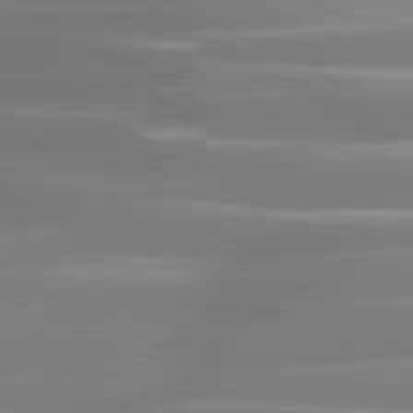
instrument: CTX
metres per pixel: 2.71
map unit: lApd
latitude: 80.7813
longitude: -135.0647
